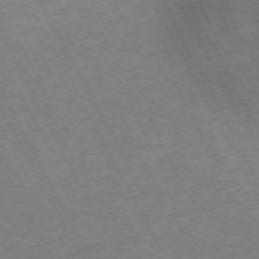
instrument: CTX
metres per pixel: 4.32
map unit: Hpe
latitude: -71.9745
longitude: 8.4251
